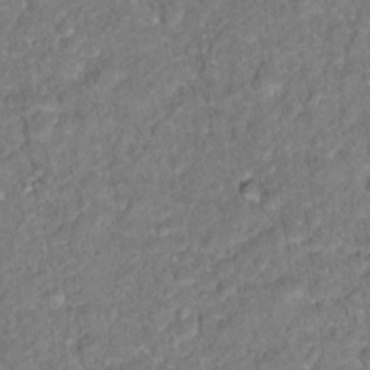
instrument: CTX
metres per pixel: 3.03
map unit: Hto
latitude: 17.0647
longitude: -37.2348
